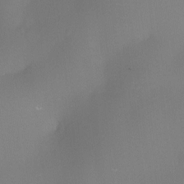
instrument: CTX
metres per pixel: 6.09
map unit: eHh
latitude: -22.8597
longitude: 14.7841
